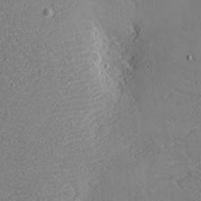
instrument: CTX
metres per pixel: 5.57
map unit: eHh
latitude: -4.0472
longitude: -81.1592
